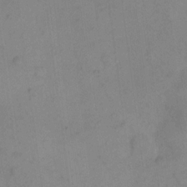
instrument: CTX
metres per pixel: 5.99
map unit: eHh
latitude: 15.1026
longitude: -67.8961
